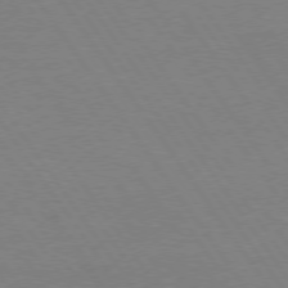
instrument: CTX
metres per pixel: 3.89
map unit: Hpe
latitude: 74.4790
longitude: -140.7624
